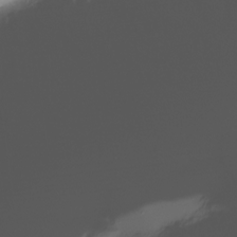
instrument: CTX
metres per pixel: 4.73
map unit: Nve
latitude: -21.8044
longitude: 105.9556
